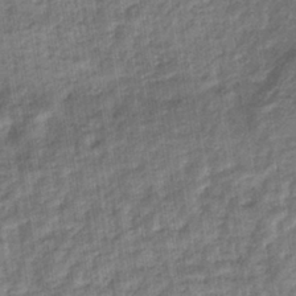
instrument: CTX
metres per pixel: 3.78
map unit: eHb
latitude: -37.8233
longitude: 79.8800
